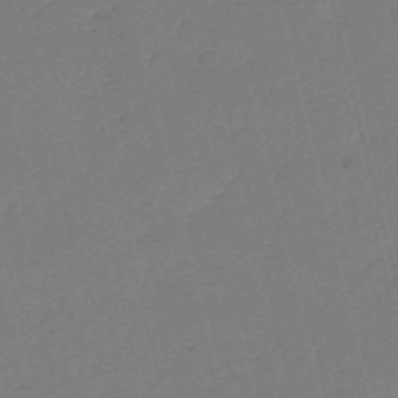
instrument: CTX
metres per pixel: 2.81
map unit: HNb
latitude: -55.2754
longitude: -39.3482
